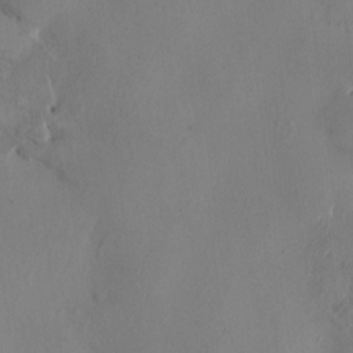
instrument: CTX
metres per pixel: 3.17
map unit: HNhu
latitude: 3.4237
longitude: -7.2348
